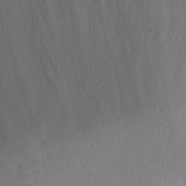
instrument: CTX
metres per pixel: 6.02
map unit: eHh
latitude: 18.0444
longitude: -70.7624
